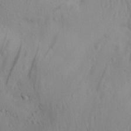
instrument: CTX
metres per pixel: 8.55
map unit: Aa
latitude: 28.6301
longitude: -132.6113
